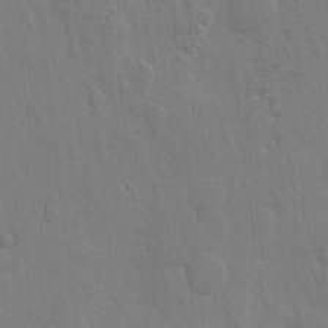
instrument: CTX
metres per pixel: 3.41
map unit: eHh
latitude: 3.6316
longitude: -78.0822
